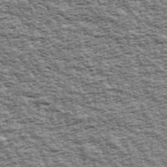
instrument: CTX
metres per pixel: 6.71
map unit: Ave
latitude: 43.3104
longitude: -111.5560
